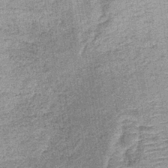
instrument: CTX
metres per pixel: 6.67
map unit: lHb
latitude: -37.3509
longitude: 65.6533
